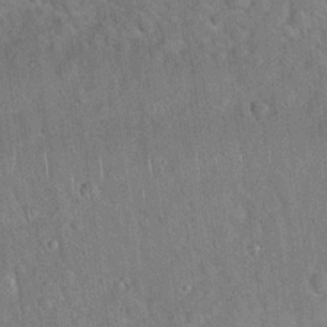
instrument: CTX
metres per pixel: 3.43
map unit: Hto
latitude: 19.4048
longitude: -52.4223
